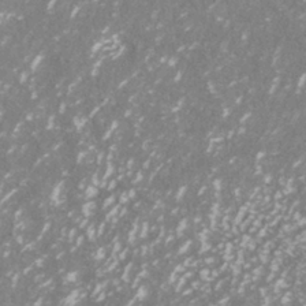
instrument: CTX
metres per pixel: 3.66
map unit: ANa
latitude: -40.3873
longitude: 102.6141
